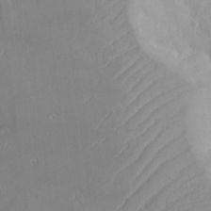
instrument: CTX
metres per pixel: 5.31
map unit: Aa
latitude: 23.0458
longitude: -126.9325
